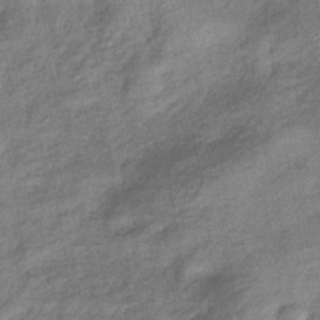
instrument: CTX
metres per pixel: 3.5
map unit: eHb
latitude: -39.5399
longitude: 80.3307
